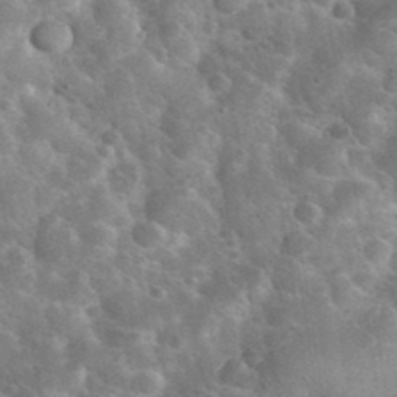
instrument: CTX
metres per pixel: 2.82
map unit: eHh
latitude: 37.1781
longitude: -65.6505
